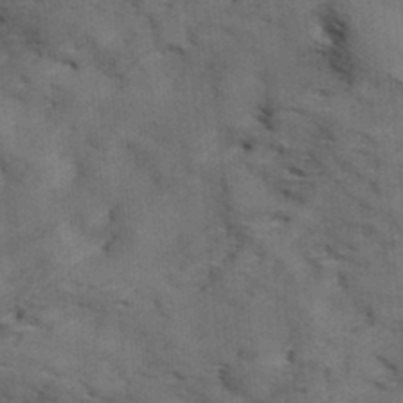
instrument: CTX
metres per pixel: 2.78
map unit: Hve
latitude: 31.6505
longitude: 148.9731
